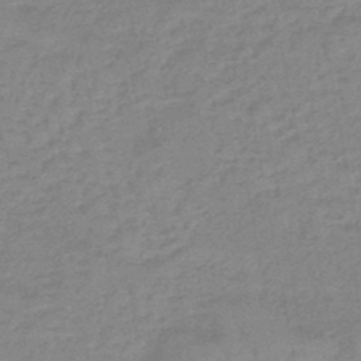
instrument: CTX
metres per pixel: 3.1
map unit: eHb
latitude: -46.0472
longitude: 82.0850
